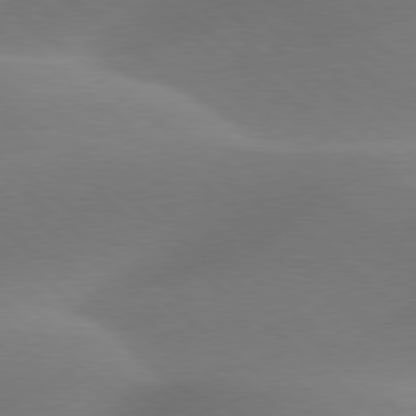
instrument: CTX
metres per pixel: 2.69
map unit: lApd
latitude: 78.1200
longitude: -51.7071
